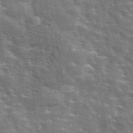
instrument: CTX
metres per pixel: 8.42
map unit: eAb
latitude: 44.5546
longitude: 111.8044
